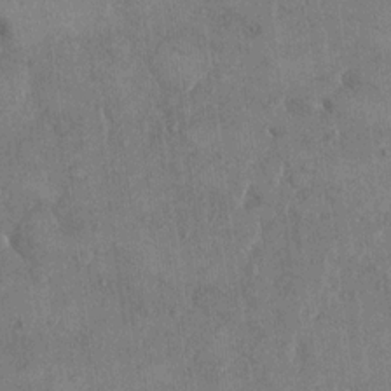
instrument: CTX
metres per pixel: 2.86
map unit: eHh
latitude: 14.8002
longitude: -68.1011
